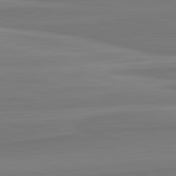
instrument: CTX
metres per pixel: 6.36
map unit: lApd
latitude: 82.4978
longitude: 169.9556
